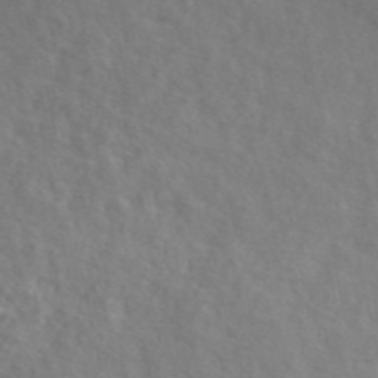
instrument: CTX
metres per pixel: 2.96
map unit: ANa
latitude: 49.8583
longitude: -73.1026
